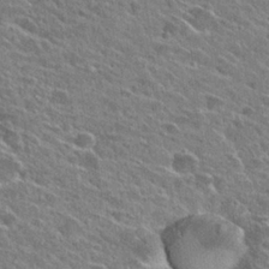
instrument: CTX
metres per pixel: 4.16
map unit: Hto
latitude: 26.8191
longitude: -43.2537
